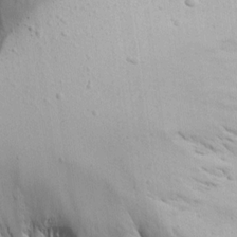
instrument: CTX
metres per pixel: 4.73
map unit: Aa
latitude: 14.6680
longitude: -141.5560
